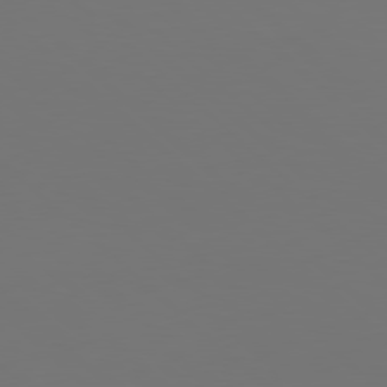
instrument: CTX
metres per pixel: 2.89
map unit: Hpe
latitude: 78.1200
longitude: -171.6316
